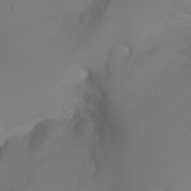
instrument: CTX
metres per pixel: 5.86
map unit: Nhu
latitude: -6.6896
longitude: -85.7072
